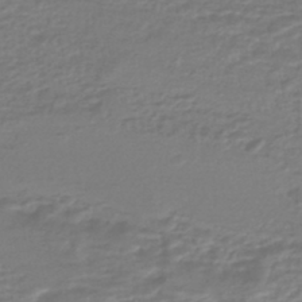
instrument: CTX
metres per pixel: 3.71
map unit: HNhu
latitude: -45.4265
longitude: 96.2362
